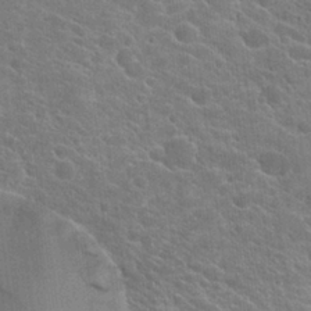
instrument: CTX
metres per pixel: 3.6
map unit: Hto
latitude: 23.9339
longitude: -40.6301
